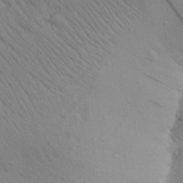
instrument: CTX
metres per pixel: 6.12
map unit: Aa
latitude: 25.8961
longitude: -148.4223
